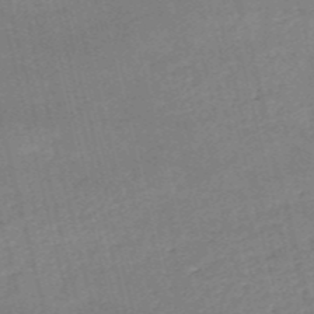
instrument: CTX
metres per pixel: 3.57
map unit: HNb
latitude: -53.7099
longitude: -37.0081
